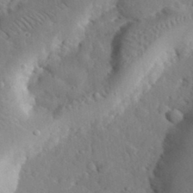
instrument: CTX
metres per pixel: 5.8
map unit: lHvf
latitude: 33.5938
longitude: -83.1025
